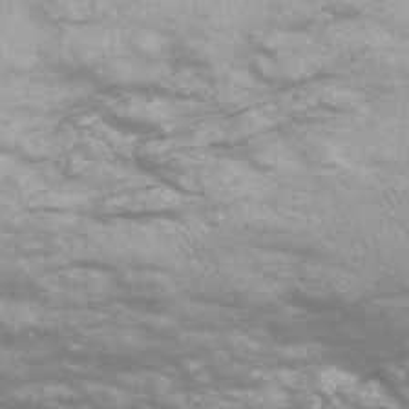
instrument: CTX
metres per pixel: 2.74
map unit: Nve
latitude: -56.7652
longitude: 52.6518
